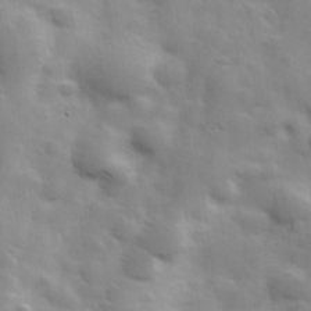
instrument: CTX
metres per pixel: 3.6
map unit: Hve
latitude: 31.3293
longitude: 150.3306
